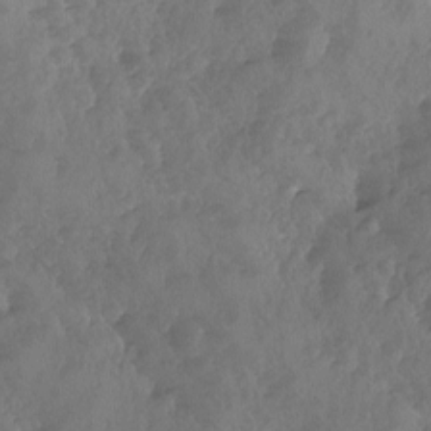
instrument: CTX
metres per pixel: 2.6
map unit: Ave
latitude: -10.1228
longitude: -118.2711
